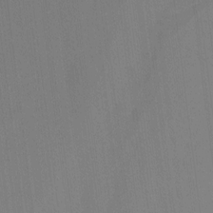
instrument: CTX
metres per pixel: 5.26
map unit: Hto
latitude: -11.0675
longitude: -38.6490
